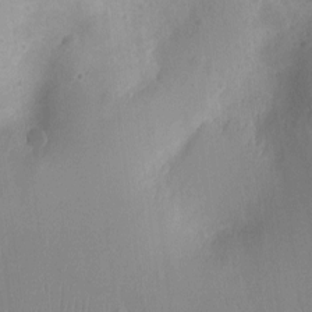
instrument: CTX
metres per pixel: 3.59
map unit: Ht
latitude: -9.1053
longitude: -21.5938
